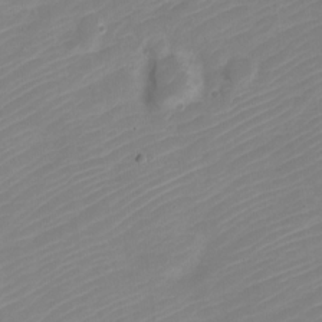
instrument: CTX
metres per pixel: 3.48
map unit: Nve
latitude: -21.2187
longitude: 106.3307
